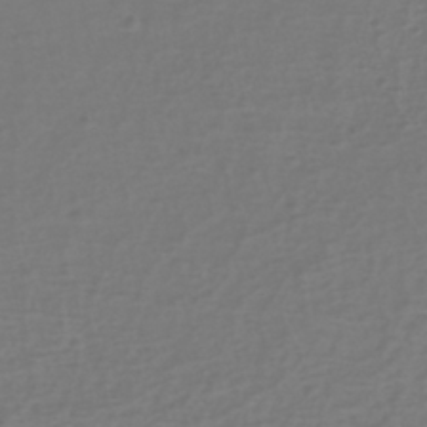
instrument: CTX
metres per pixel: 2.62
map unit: eHh
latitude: -39.6722
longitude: -27.7072
